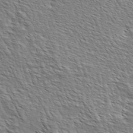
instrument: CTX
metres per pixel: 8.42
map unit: lAa
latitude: -4.4062
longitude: -122.1767
